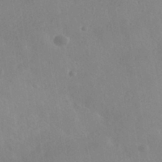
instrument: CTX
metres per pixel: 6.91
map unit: HNhu
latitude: -40.1039
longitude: 97.3699
